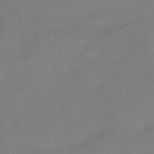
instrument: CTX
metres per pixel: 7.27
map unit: HNhu
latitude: -41.2187
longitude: 103.5777
